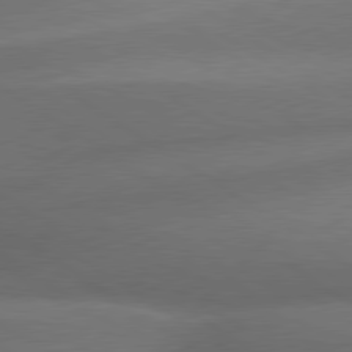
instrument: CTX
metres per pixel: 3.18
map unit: lApd
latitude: 79.7072
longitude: -154.5168
